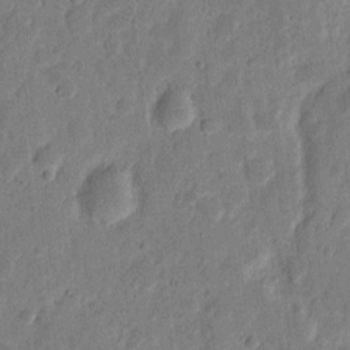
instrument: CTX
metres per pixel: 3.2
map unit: eHh
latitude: 6.9892
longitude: -71.2726
